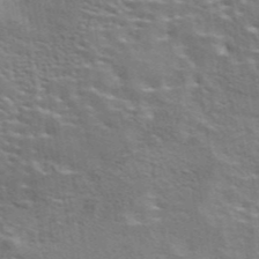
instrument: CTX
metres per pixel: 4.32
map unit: eAb
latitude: 43.5182
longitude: 111.9556
